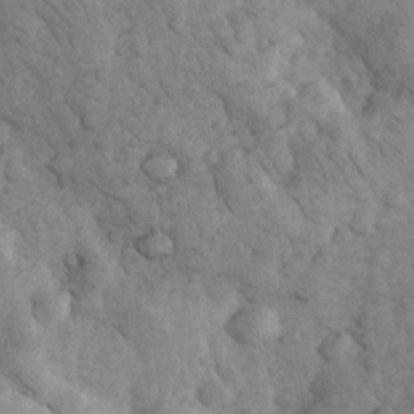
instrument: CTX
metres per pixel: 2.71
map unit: eHh
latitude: 32.8758
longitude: -68.6113
